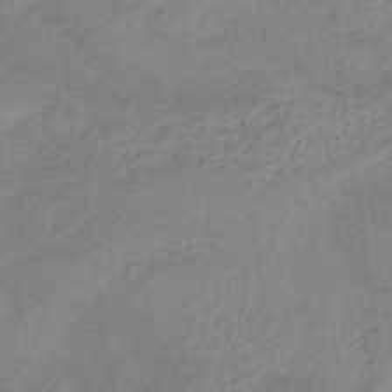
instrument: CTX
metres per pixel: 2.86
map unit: HNb
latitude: -32.8786
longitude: 63.2565
